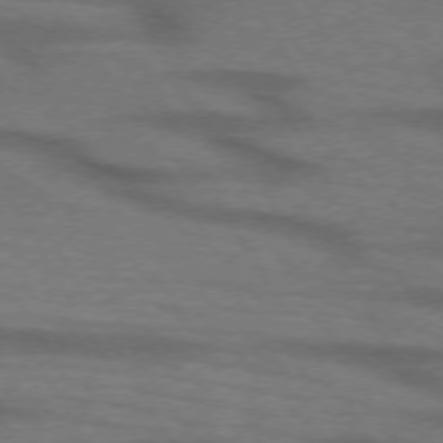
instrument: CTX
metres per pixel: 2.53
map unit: lApd
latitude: 73.0270
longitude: -57.8205
